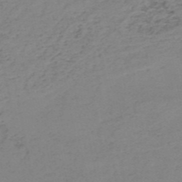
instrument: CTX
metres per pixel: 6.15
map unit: HNb
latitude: -51.8989
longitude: -52.5357
